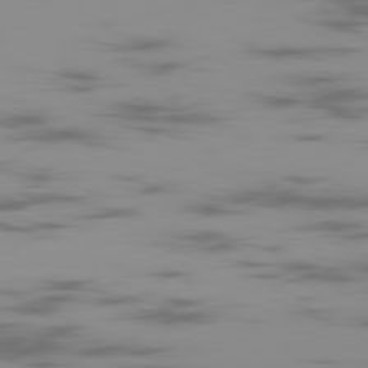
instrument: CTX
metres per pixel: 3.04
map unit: Ap
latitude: -79.0675
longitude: -70.6868
